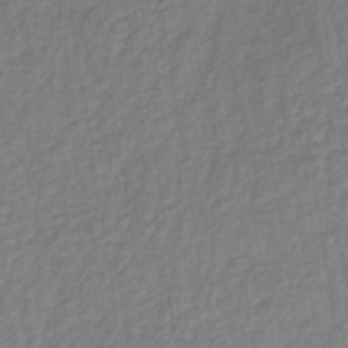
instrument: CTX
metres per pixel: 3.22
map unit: lHb
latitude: -36.8408
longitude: 69.5210
